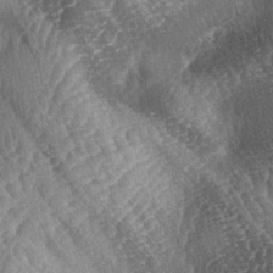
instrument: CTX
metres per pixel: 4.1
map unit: lAa
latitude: -4.0094
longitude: -127.2537
